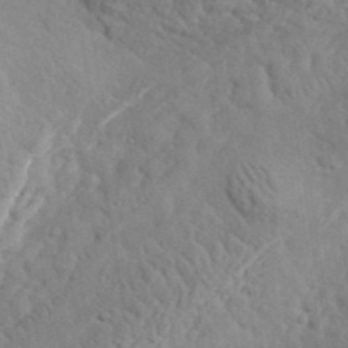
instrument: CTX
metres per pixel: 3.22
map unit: eHh
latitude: 34.8947
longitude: -78.1578
